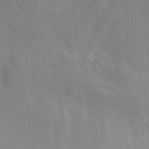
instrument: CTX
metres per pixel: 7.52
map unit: ANa
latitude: 43.1592
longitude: 54.5007
